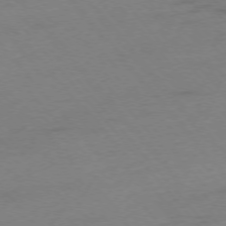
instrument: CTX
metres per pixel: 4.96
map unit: Ap
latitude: -75.7478
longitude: -72.1011
